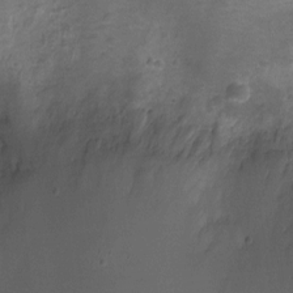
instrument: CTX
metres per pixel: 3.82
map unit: Ht
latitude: -10.1039
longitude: -20.8002
